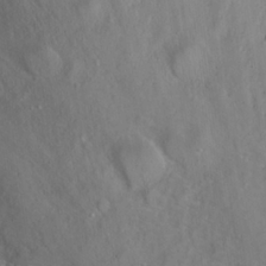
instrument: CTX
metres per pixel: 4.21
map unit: eHh
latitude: 24.3845
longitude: -63.2537
